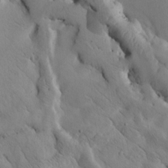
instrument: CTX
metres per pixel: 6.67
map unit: Htu
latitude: -3.4643
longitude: 169.2376
